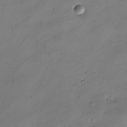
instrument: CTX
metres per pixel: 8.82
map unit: Nve
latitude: -25.9556
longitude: 106.4251
